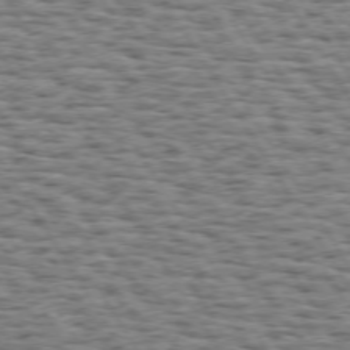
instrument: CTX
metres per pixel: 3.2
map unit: Hpe
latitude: 73.1781
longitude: -131.7261
